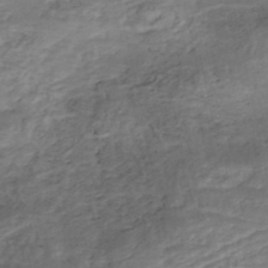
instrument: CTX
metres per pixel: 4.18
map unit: Nhe
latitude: -48.1795
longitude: -171.6883
